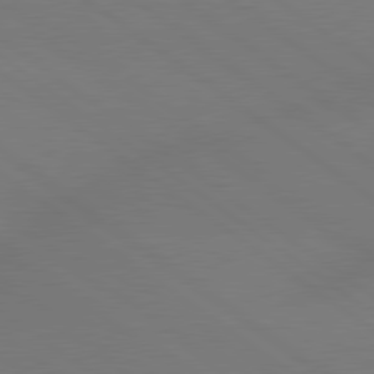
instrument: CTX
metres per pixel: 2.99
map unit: lApd
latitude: 79.4049
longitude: -150.8758
